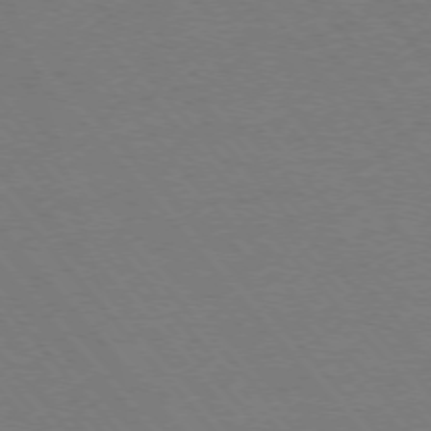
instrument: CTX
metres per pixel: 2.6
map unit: Ap
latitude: -76.3684
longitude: -87.0458
